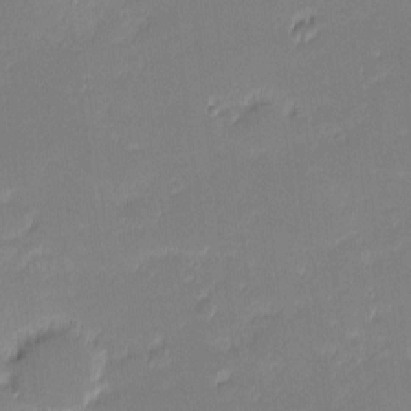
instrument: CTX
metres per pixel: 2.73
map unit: eHh
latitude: -1.6155
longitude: -83.4426
